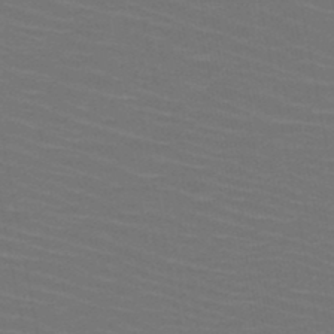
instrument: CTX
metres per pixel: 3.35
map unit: HNb
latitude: -47.8422
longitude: -45.2348
